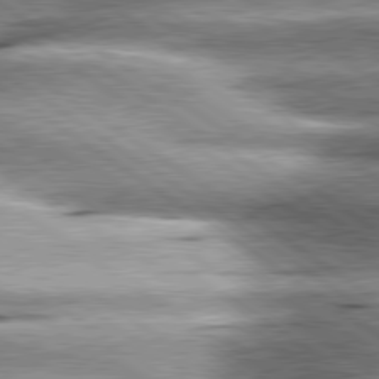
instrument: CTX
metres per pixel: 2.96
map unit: lApd
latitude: 80.2900
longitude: -140.9513
